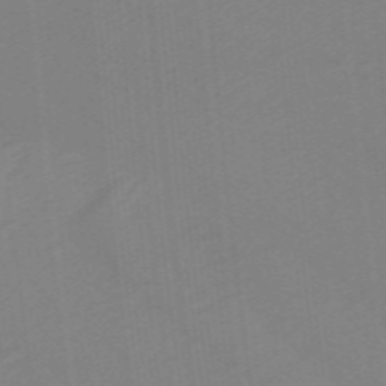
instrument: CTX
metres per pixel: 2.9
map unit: lHb
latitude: -48.2929
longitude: 83.7477
